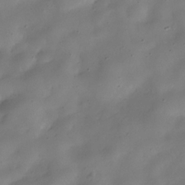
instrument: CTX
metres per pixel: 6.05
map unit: Hve
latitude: -31.5021
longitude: 94.8030
